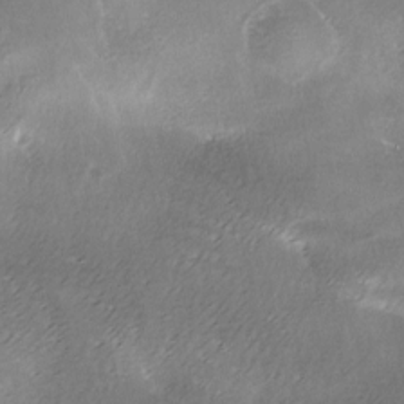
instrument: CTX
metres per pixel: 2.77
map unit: Ave
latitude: -7.3131
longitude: -122.9892
